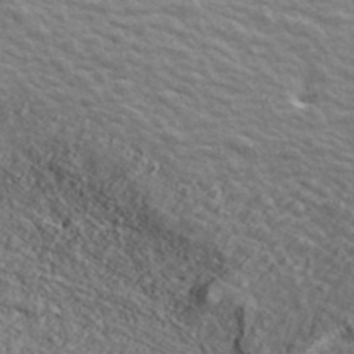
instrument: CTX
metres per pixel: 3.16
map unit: ANa
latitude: 41.4615
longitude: 17.7100
